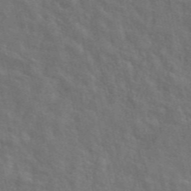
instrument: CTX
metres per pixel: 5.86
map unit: ANa
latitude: 48.7435
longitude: -77.7638
